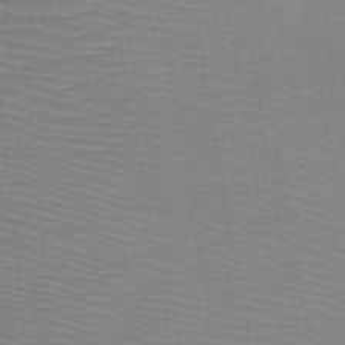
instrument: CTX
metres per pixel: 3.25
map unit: lHb
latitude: -41.0675
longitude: 52.7652
